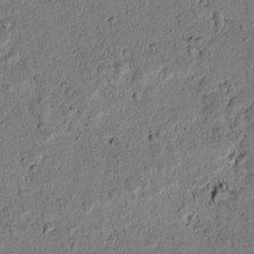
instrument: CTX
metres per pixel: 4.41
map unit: lAvf
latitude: 5.0836
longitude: 168.3873
